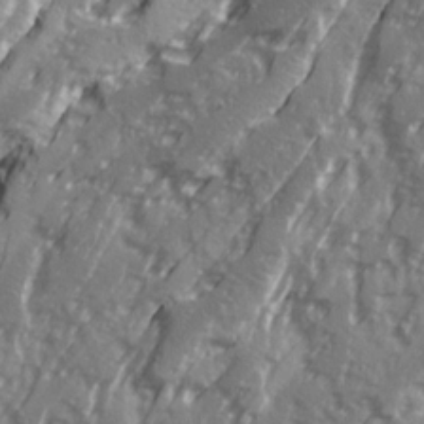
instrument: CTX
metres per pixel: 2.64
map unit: Ave
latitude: 20.7435
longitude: -131.0648
